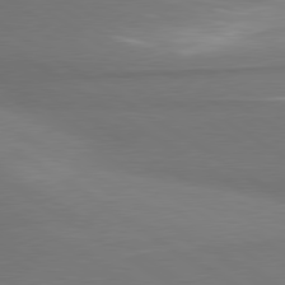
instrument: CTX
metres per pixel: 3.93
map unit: lApd
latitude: 79.9528
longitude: 178.4440
